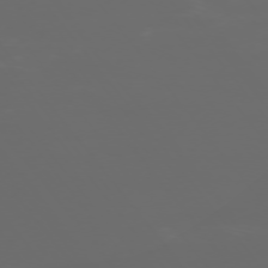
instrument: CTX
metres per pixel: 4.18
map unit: Ap
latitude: -76.0661
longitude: -75.0836
